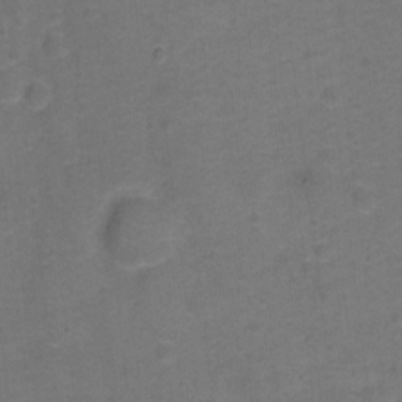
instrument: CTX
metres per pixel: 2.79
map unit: Hto
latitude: -0.7086
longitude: -34.4412
